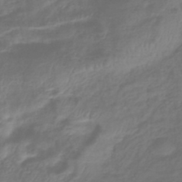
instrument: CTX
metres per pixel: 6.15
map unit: eHb
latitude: -40.3117
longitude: 78.4062
